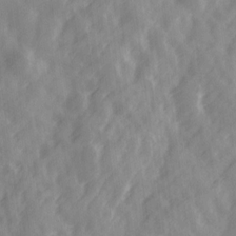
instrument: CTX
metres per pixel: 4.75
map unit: Ave
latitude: 19.1403
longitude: -131.6883
